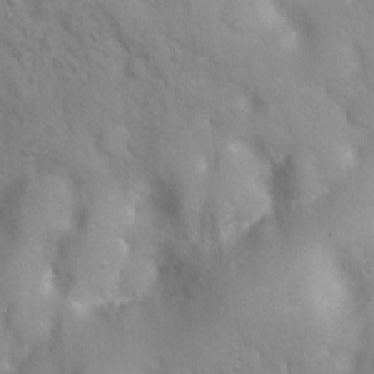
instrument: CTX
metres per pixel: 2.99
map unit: Ht
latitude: 3.4426
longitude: -26.4790
